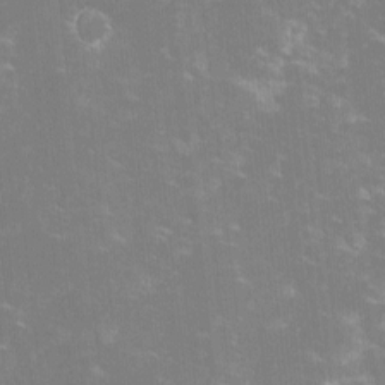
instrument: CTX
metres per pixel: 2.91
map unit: lHvf
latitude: -13.9178
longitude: -100.8191
